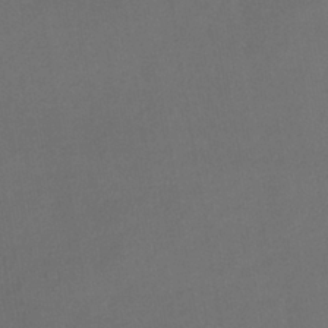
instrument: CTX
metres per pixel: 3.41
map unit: lHb
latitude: -38.6708
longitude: 74.1228
